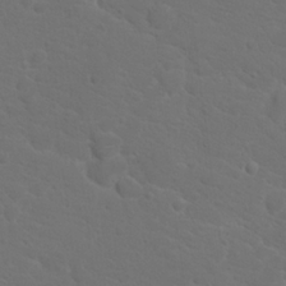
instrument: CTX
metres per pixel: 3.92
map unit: Hto
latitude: 18.8380
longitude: -36.4790
